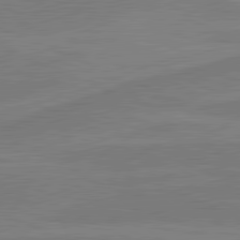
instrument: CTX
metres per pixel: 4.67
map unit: lApd
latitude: 81.4804
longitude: 168.1039
